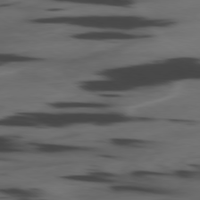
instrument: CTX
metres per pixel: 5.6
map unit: Ap
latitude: -79.8422
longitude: -62.6680
